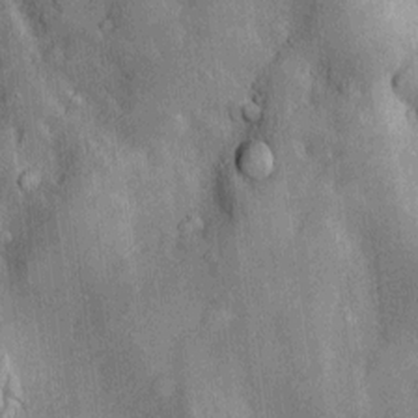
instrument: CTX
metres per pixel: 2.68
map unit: Htu
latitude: -5.5966
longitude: 158.2550
